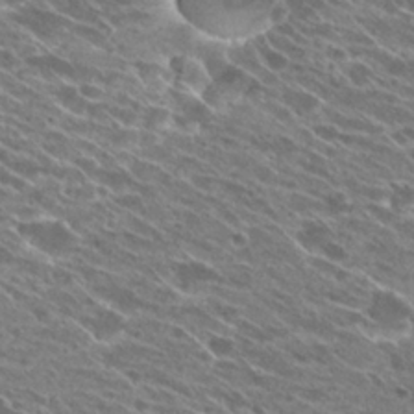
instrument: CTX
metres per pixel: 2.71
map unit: Hto
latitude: 24.8946
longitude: -42.0255
